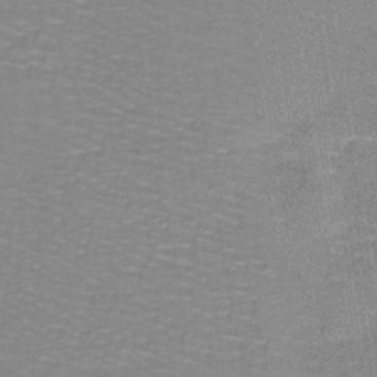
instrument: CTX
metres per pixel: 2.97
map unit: lHb
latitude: -40.7652
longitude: 57.0675
